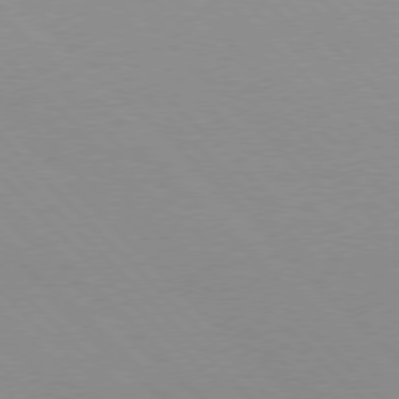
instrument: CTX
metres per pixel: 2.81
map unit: lApd
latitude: 76.5734
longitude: -85.6127
